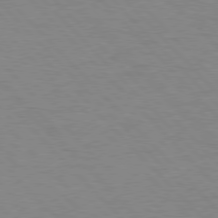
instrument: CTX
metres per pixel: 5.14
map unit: lApd
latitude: 77.3859
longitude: -59.1403
